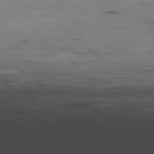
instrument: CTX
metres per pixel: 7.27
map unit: Hpe
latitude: -78.8786
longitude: 13.1242
